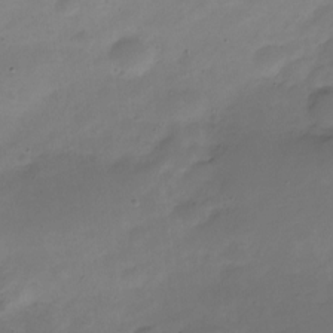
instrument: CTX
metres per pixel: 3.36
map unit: Nve
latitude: -21.9745
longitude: 105.4643
